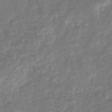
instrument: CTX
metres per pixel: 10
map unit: eHb
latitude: -34.4062
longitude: 75.4077
